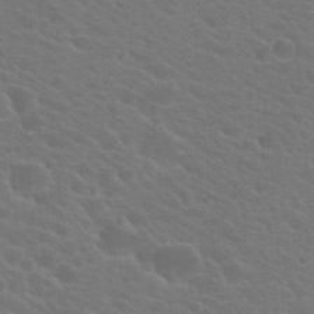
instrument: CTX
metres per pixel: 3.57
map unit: Hto
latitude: 23.5749
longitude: -36.5546
